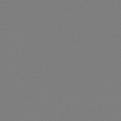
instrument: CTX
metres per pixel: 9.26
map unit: lHb
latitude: -46.0283
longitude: 71.4077
